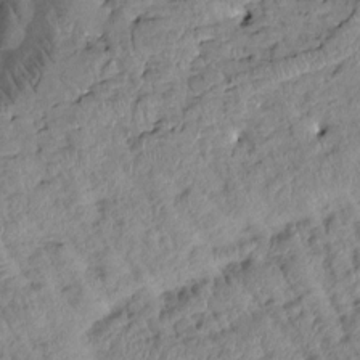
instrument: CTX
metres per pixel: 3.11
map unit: Htu
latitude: 1.1970
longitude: 177.4454
